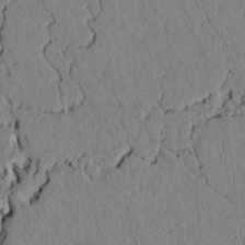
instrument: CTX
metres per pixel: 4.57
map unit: lAvf
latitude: 5.3859
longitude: 166.5196
